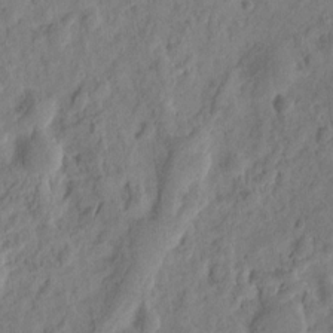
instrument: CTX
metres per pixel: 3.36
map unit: eHh
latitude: 9.3860
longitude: -74.1578
